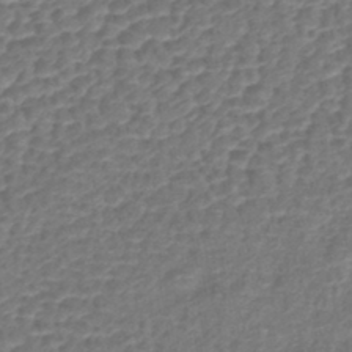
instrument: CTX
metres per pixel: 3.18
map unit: lHb
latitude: -42.8974
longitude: 78.6896
